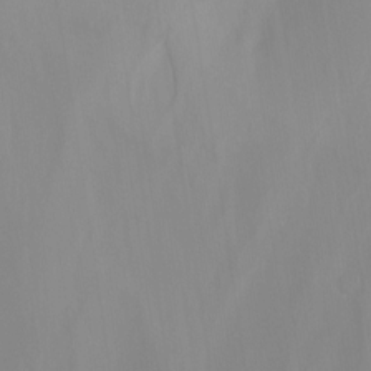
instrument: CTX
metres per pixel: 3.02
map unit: Nhu
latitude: -14.0472
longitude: -55.4804
